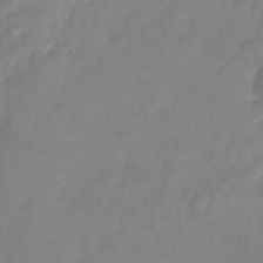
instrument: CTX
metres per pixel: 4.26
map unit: Nhu
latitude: -24.9919
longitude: -69.3482
